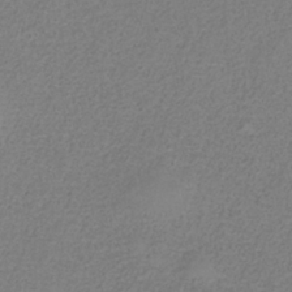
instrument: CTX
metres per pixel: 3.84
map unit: HNb
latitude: -34.1417
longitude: 53.6532
